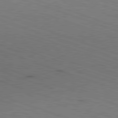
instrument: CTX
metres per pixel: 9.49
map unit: Hpe
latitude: -82.4818
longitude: 14.3496
